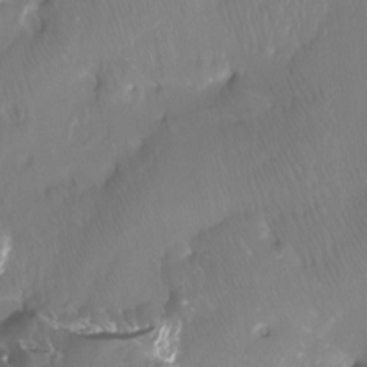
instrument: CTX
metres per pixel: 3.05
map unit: Htu
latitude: -12.7463
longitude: -46.2523
